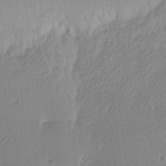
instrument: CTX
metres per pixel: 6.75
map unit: Ave
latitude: -9.2376
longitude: -123.4993
